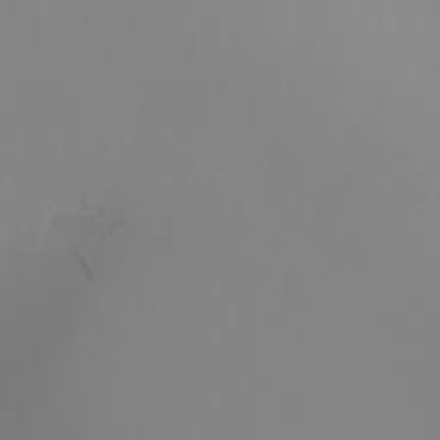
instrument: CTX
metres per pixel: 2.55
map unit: Nhu
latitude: -4.4629
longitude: -93.3103
